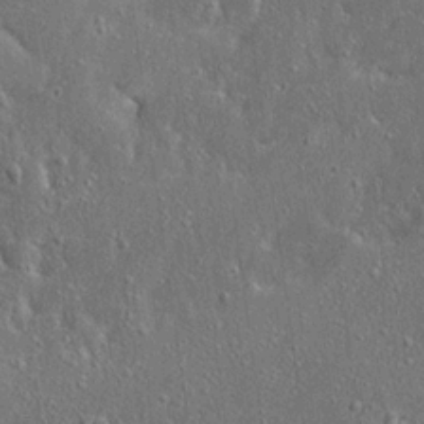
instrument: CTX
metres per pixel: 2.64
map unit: Ave
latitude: 18.1766
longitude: -139.4993
